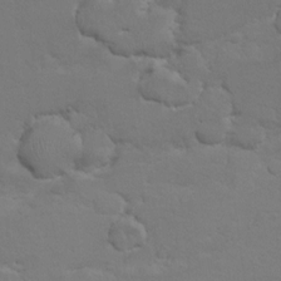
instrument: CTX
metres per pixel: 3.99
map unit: Hto
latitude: 8.6302
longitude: -31.1026
